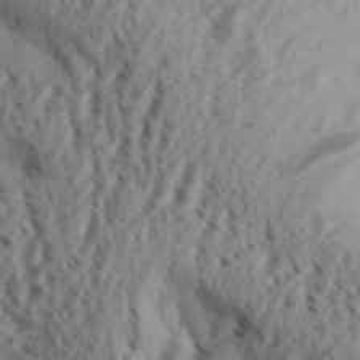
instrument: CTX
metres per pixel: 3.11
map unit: Aa
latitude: 31.7261
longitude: -136.4979
